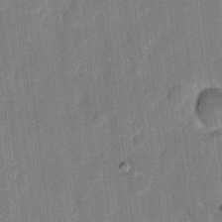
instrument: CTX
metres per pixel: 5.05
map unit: eHh
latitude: 11.0459
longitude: -66.1388
